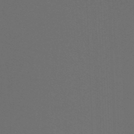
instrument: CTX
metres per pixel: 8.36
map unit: lHb
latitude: -47.4643
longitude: 63.9178
